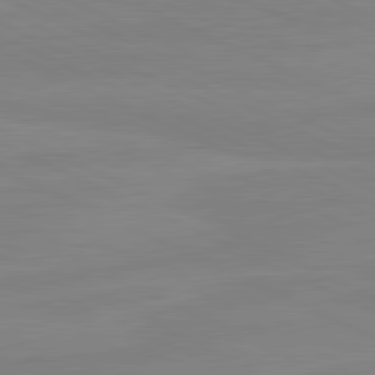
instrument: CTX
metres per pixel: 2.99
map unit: lApd
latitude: 81.2348
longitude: -178.1767
